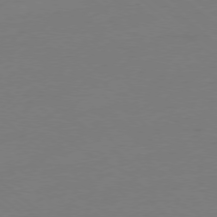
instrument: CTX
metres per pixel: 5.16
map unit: Ap
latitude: -78.3306
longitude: -56.6112
